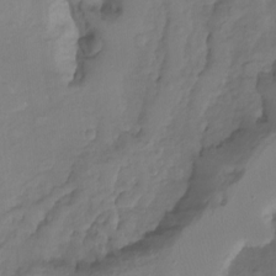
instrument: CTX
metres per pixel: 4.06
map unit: Ht
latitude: -15.1054
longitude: -53.4427
